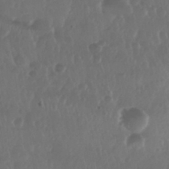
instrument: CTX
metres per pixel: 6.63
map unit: Nhu
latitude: 29.3859
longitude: -56.7057
